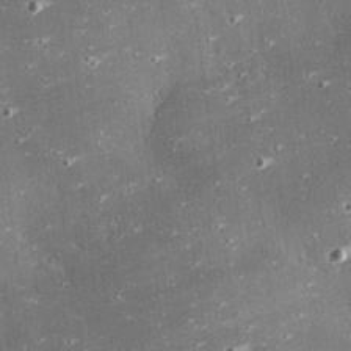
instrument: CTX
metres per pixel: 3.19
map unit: eHh
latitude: 25.0836
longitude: -89.1215
